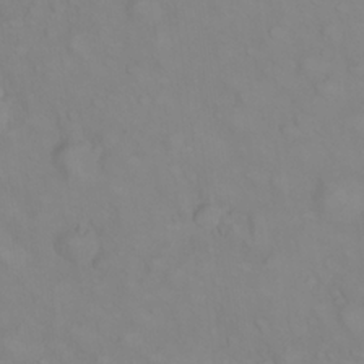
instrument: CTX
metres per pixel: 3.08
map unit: eHh
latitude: 22.4412
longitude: -61.7827
